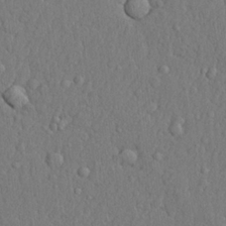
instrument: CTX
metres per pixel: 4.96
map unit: lHvf
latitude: 22.2333
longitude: 142.5384
